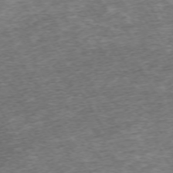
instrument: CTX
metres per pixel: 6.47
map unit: Hpe
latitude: -71.7289
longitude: 13.7100
